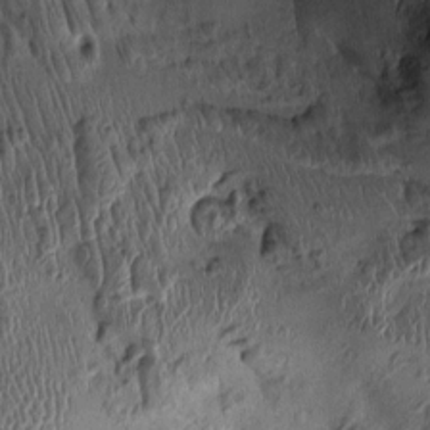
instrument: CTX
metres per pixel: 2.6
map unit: Ht
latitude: -1.7100
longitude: -14.2901
